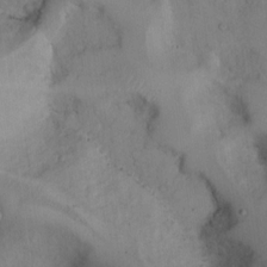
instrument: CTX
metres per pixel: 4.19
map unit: Hto
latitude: 12.3467
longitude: -56.4412
